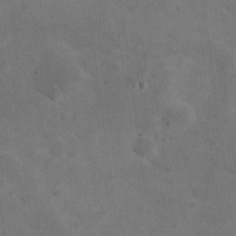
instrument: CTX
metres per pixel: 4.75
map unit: eHh
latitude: 24.5734
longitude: -67.4237
